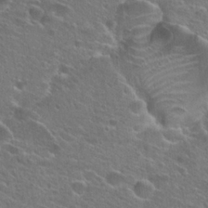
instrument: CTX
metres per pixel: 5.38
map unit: Hto
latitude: 24.9135
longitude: -45.1781
